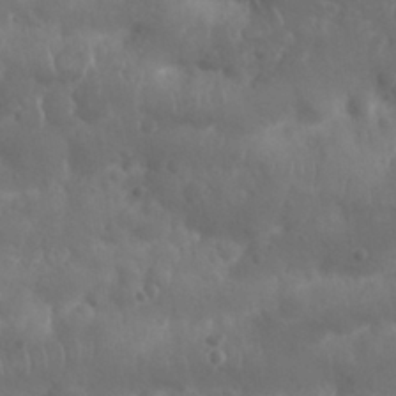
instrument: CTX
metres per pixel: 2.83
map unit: Nhu
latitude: 25.5560
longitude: -61.9906
